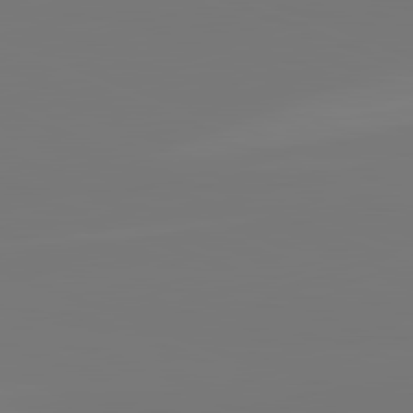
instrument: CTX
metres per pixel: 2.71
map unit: lApd
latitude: 82.4601
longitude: 155.9556
